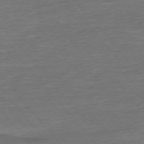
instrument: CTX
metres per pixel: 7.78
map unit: Ap
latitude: -75.7856
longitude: -93.6505
